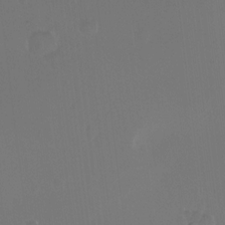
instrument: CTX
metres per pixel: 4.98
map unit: Hto
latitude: -13.2565
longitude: -41.1970
